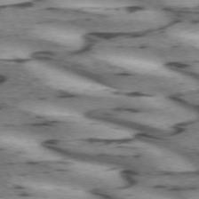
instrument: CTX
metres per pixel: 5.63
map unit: lApd
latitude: 72.3846
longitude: -54.2144
